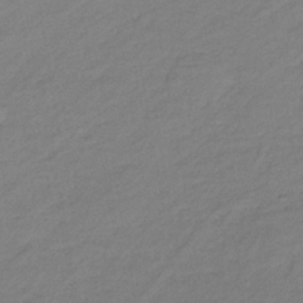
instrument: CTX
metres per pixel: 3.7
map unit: HNb
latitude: -34.5007
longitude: 52.3306
